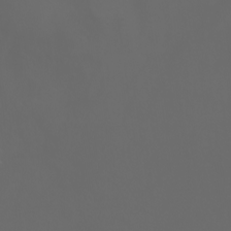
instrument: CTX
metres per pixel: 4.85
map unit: Nhu
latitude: -7.5021
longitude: -73.8017
